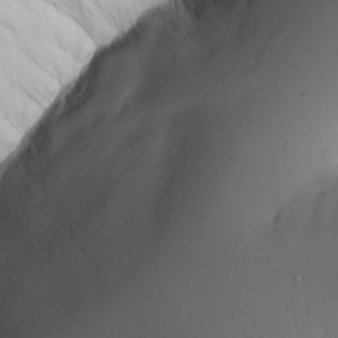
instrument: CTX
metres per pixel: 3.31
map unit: Hve
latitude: 2.5545
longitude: -120.8380
